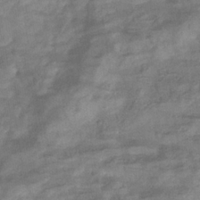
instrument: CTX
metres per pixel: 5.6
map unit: eHb
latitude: -33.5022
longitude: 76.3495
